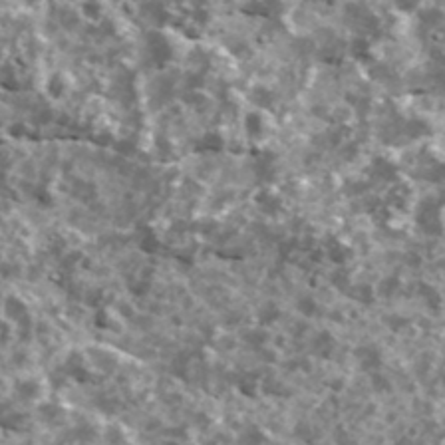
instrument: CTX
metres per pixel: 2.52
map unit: Ave
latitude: 18.1955
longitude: -134.8758
